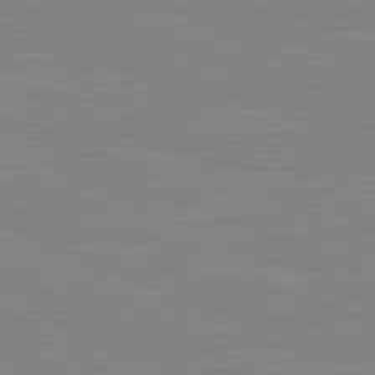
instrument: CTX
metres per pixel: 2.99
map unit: lApd
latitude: 81.4615
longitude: -168.2145
